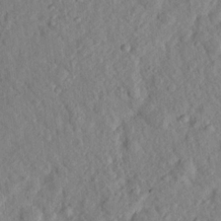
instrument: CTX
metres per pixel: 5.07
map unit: lHvf
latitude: 14.9703
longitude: 179.0108
